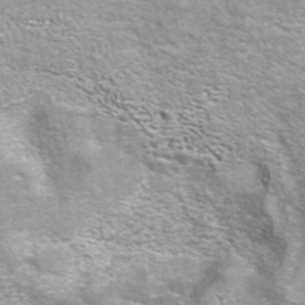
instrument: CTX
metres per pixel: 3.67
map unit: eAb
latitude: 42.3467
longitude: 106.1417
